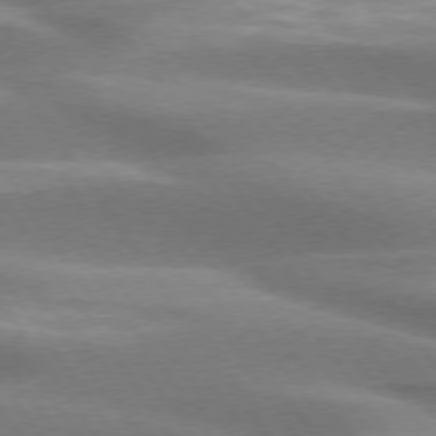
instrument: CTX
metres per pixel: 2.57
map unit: lApd
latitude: 74.6302
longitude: -49.2348
